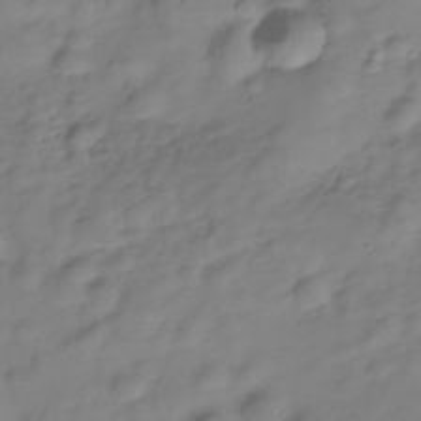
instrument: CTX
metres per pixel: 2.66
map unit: Hve
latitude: -29.0487
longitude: 93.6911
